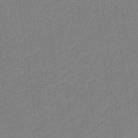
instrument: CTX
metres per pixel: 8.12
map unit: eHb
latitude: -48.3873
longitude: 87.5777
